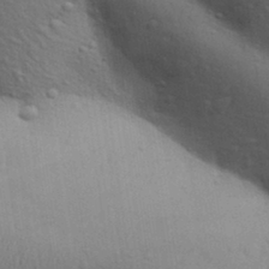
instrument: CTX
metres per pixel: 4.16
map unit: Aa
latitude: 30.9514
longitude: -145.8583
